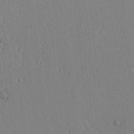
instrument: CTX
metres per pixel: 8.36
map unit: lAvf
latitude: 8.1767
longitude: 167.7100
